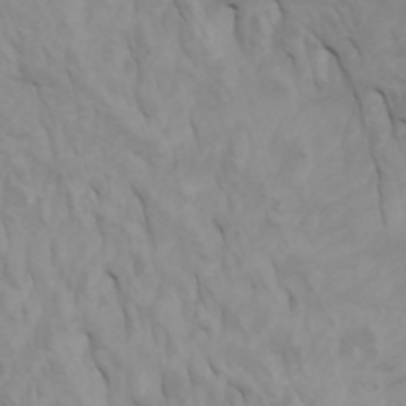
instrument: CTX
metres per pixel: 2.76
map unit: Nhu
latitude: -5.5588
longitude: -79.4805
